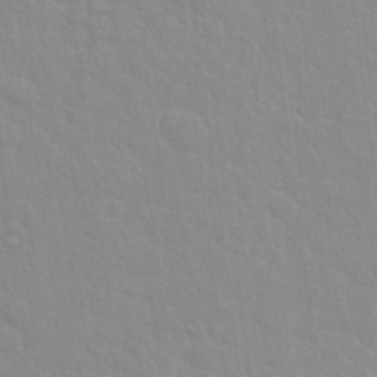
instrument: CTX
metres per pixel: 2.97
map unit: Hto
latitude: 16.0822
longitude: -39.3482
